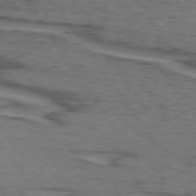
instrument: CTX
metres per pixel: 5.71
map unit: lApd
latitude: 73.7639
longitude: -71.6127
